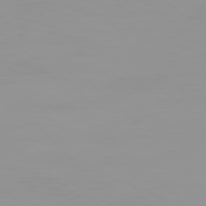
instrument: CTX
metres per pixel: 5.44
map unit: Hpe
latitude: 77.5371
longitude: -163.9339
